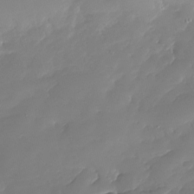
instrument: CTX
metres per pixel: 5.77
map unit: Nhu
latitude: -27.7288
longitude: -61.3104
